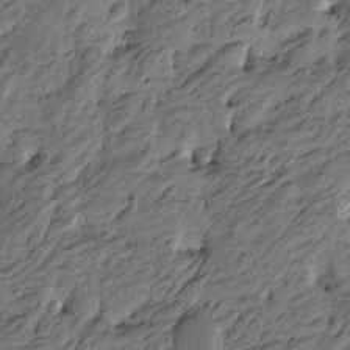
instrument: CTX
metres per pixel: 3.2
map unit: Htu
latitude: -5.7666
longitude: -178.2712
